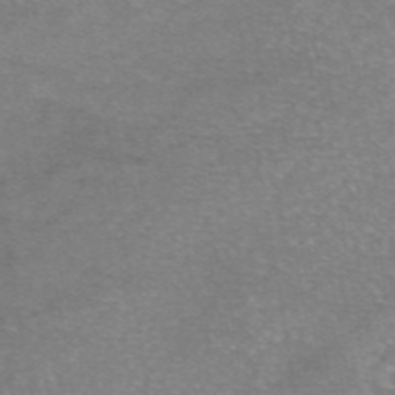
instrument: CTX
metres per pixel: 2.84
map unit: eAb
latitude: 46.6113
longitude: 102.1984
